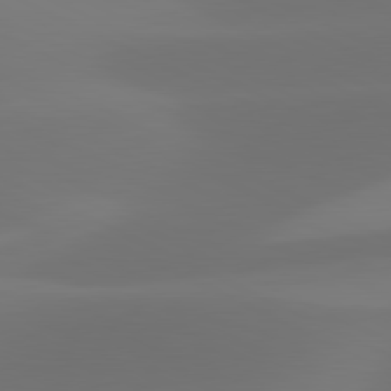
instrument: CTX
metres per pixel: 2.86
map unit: lApd
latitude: 81.3859
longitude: 129.2565
